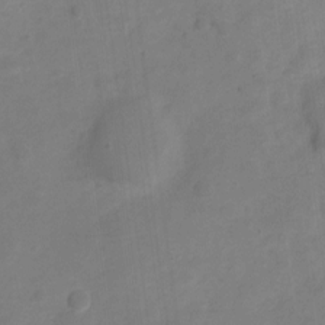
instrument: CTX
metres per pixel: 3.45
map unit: Nve
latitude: -20.9541
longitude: 107.8612
